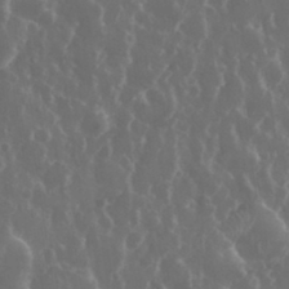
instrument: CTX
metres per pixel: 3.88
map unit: eHh
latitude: 33.9339
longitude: -58.9514
